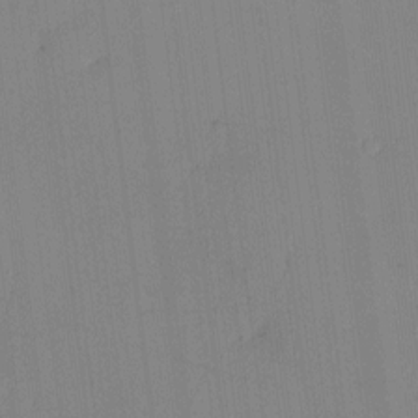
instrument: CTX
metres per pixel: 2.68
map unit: eHh
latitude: -3.9556
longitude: 17.4833
